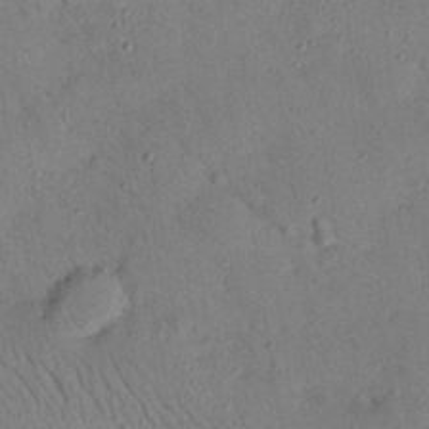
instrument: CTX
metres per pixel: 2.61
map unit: Nhu
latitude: 24.7624
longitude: -73.6127
